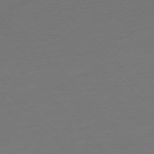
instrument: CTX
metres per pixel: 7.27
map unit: Ap
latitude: -76.9731
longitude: -71.4615
